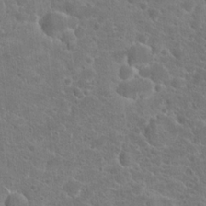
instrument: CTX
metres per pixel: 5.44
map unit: Hto
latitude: 19.0269
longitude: -36.9136
